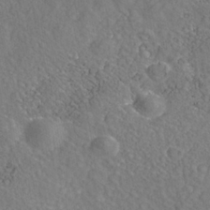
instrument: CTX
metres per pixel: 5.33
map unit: Nhe
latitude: -40.7085
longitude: -99.9150
